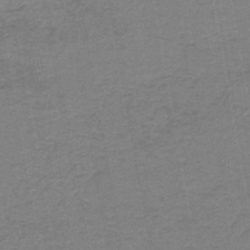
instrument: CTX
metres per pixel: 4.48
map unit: HNb
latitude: -45.0298
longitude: 52.1794
